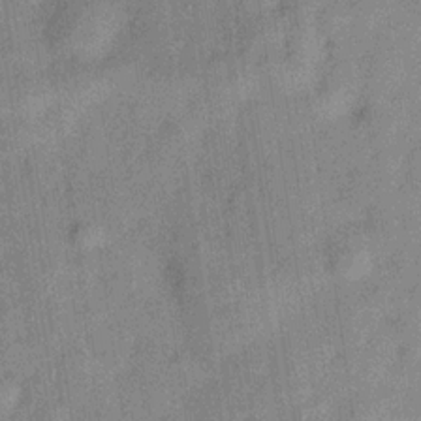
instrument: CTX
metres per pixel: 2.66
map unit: Hve
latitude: -31.1053
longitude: 92.0850
